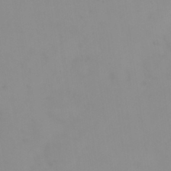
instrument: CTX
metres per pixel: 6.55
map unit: eHh
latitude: 23.7638
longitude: -65.3104
